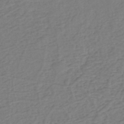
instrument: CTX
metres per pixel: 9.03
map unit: eHh
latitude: -39.7667
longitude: -27.9528
